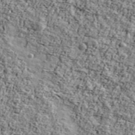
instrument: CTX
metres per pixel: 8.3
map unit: Ave
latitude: 42.7057
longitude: -110.5357
